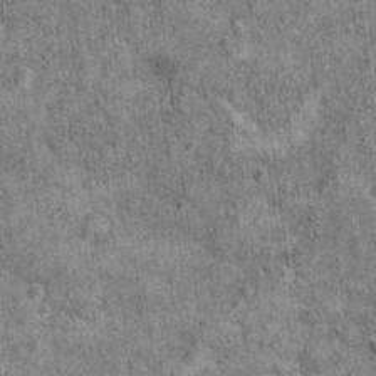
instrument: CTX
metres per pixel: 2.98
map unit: Ht
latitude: 11.4993
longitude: -38.4412
